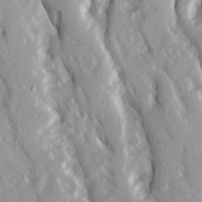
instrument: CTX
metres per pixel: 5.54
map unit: Ave
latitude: 15.2348
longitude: -130.9703
